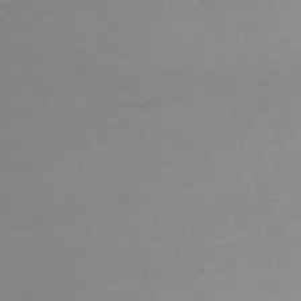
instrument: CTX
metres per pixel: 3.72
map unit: eHh
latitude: -62.6518
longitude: 51.5210
